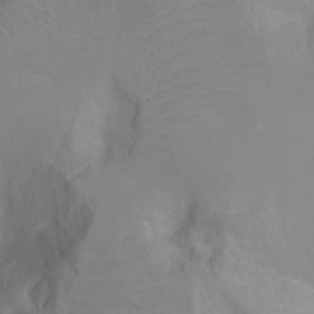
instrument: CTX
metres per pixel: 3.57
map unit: Ht
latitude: -8.5196
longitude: -23.9150
